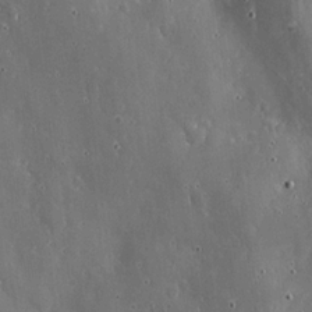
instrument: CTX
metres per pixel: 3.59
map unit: lHvf
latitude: 20.2523
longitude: -114.7624
